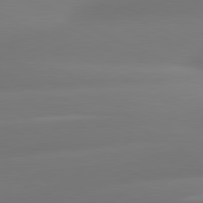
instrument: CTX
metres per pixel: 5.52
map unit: lApd
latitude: 81.1970
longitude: -160.7057
